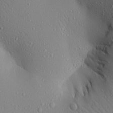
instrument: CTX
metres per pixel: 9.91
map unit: Aa
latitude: 18.0633
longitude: -147.6694
